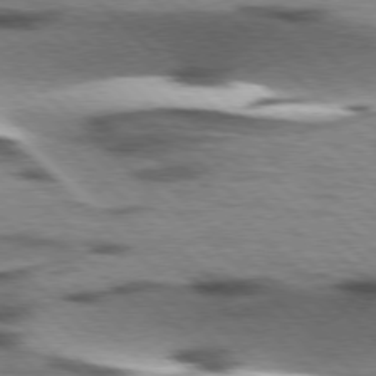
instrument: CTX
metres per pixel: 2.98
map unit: lApd
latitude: 77.0836
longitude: -49.3860
